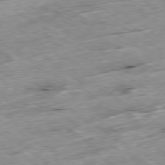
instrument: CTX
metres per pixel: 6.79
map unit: Ap
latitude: -79.8044
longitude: -88.8380
